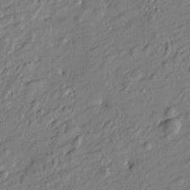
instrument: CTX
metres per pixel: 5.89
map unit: Htu
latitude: -7.0675
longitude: 177.4643
